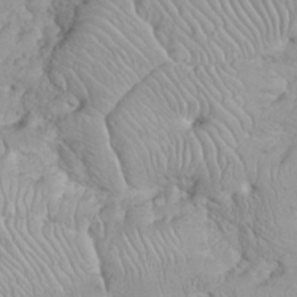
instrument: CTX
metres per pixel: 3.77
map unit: eHh
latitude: 35.5749
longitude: -63.6127
